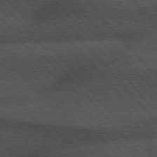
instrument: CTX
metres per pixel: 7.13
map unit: Hpe
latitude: 76.5923
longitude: -157.3481
